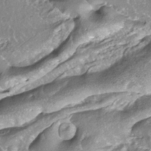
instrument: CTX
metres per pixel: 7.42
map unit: ANa
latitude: -37.8989
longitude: 97.5777
